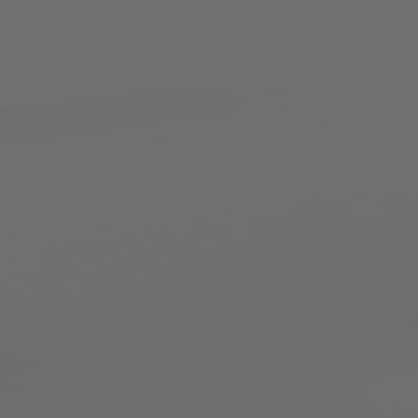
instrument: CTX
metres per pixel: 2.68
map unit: lApd
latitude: 79.1592
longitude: -139.5371
